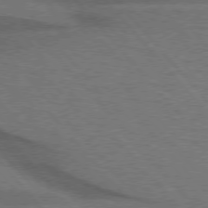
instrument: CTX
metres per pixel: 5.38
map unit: lApd
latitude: 75.8772
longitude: -84.4034
